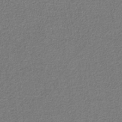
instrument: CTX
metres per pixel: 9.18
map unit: eAb
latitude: -37.9556
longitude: 52.2361
